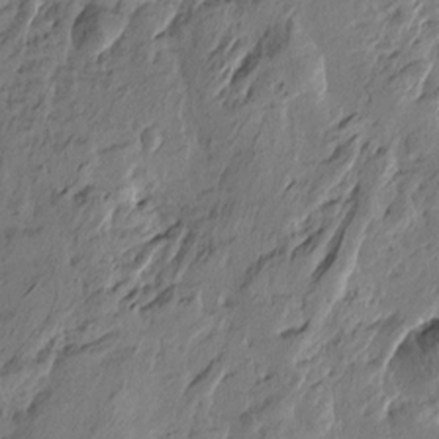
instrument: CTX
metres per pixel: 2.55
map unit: Htu
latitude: -3.7288
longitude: -177.2915
